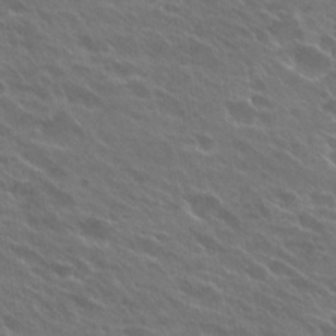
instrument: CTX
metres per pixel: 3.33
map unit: Hto
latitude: 27.5749
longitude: -41.8583
